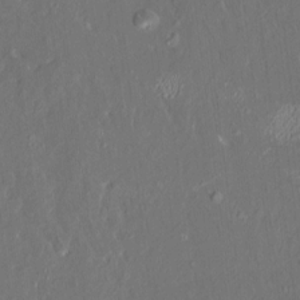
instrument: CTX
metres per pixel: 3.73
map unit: HNhu
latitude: 5.7261
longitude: 10.5952
